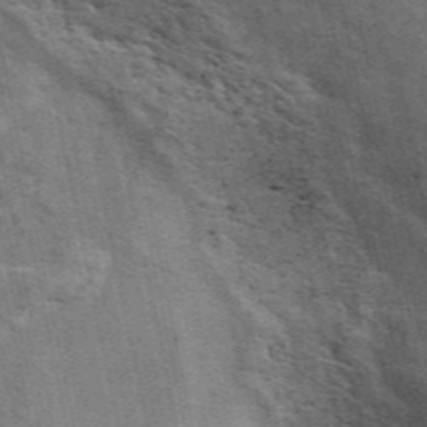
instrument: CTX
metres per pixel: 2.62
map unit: ANa
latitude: 49.4804
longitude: -76.0444
